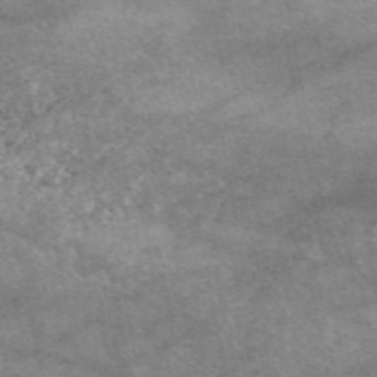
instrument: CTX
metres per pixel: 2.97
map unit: eAb
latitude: 48.8380
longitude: 122.3118
